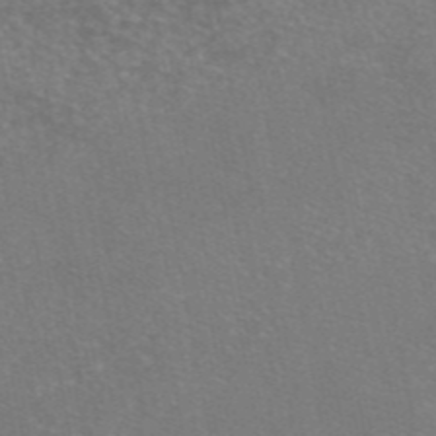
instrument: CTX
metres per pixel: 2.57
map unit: eAb
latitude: 46.5546
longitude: 105.9367
